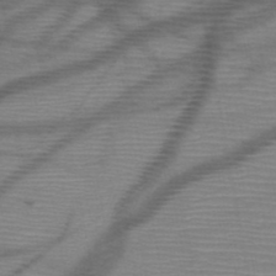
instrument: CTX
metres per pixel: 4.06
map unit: HNb
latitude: -47.2376
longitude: -40.8757
